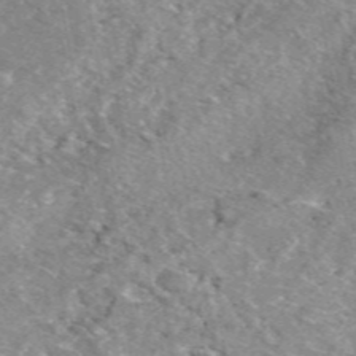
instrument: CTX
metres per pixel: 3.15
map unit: eAb
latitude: 49.1025
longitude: 110.4062
